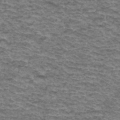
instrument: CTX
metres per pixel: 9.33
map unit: Hto
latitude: 36.6869
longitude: -43.4427
